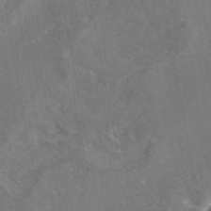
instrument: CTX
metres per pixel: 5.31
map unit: eAb
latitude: 45.7827
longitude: 108.0850
